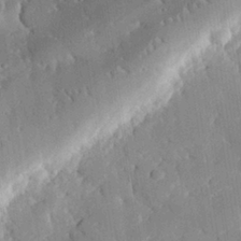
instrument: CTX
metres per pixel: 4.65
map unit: eHh
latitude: 28.1955
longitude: -79.9717
